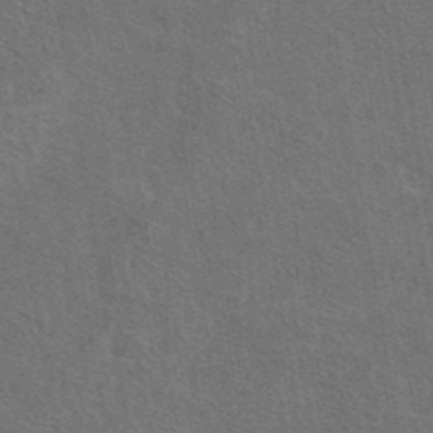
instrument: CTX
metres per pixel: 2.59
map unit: eAb
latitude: 43.2348
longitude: 112.0094
